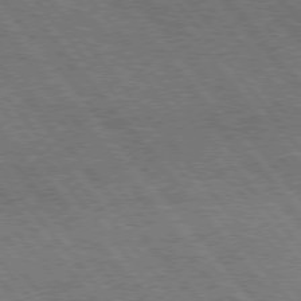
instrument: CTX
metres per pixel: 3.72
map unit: Hpe
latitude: 75.5182
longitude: -140.1766
